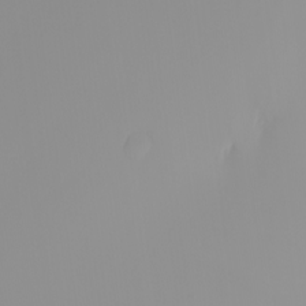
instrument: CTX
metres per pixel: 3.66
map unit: eHh
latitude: -0.7841
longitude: 19.5021
